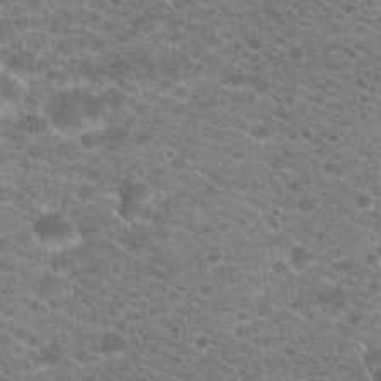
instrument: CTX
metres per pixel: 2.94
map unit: Hto
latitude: 19.8394
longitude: -37.5749
